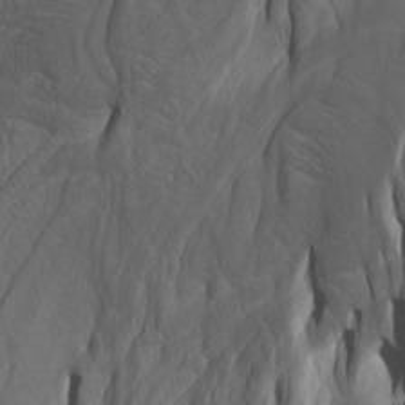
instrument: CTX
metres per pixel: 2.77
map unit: Htu
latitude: -8.0472
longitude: -66.7813
